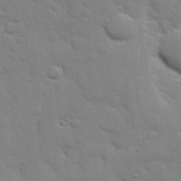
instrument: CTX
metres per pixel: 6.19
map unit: eHh
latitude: 27.9528
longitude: -75.2915
